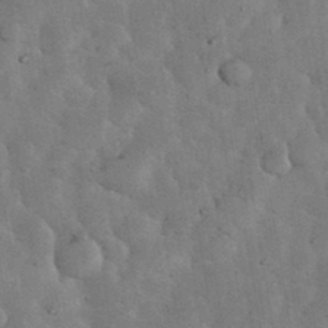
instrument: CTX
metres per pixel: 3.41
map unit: eHh
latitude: 34.4790
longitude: -68.4223
